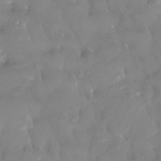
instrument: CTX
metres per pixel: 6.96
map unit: Htu
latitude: -14.1984
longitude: -46.8380
